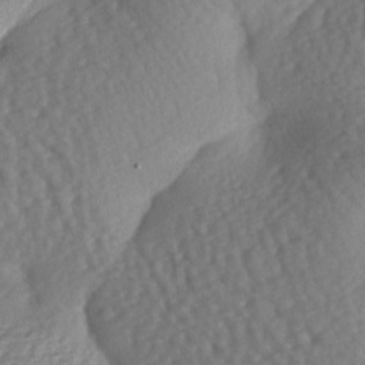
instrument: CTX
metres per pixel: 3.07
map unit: lAa
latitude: -6.7652
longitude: -126.6113
